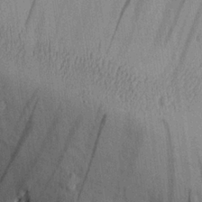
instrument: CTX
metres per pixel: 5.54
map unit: Aa
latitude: 25.1403
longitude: -134.8758
